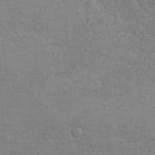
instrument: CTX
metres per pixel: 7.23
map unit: Hto
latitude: 6.7624
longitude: -35.7260
